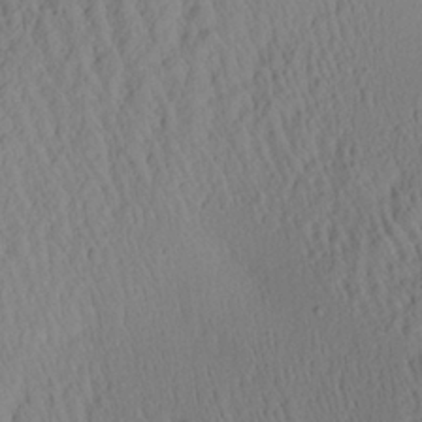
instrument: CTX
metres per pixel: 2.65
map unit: Aa
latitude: 26.7813
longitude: -135.4426
